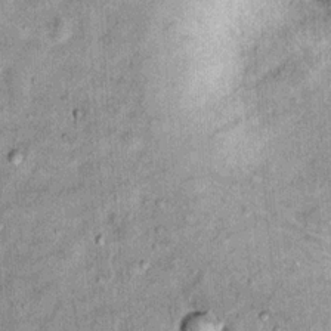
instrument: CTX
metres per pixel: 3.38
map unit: Hto
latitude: 14.3468
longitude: -35.1592
